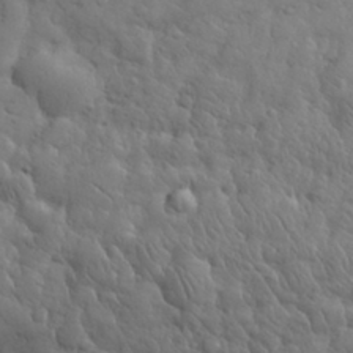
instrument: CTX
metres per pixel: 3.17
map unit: eHh
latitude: 31.4805
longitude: -69.0270
